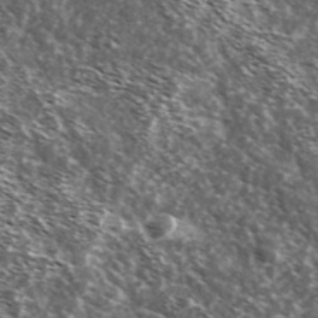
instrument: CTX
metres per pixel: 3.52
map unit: Ave
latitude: 37.7261
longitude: -108.4790
